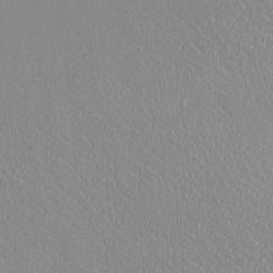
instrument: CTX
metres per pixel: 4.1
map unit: HNhu
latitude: -0.3873
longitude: -1.8016
